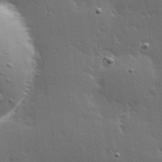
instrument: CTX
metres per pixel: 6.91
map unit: Hve
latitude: 27.4049
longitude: -94.1200
